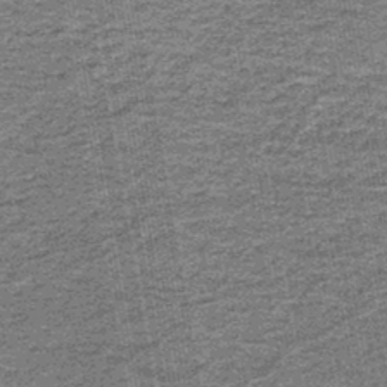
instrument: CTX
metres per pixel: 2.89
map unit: lHb
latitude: -43.1809
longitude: 56.2172
